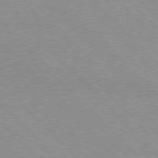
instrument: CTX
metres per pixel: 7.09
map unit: Hpe
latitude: 76.8380
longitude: -152.5924
